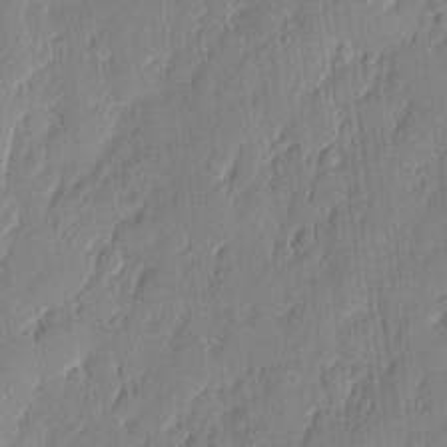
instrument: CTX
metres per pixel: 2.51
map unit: eHh
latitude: 4.4979
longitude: -76.5923
